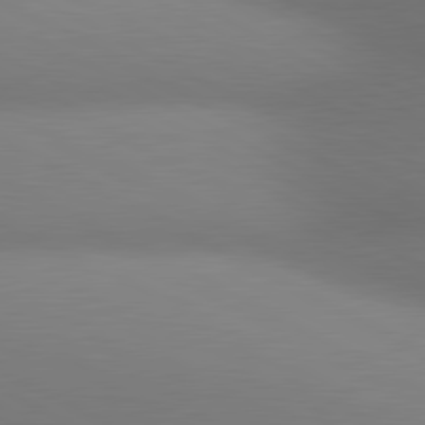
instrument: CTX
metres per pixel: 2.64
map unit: lApd
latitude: 80.8758
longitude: 132.9920
